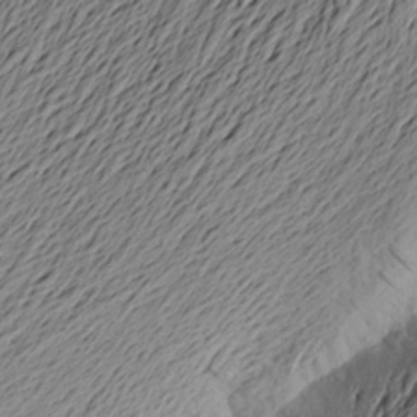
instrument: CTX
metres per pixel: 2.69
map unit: Aa
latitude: 22.3656
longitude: -149.0081
